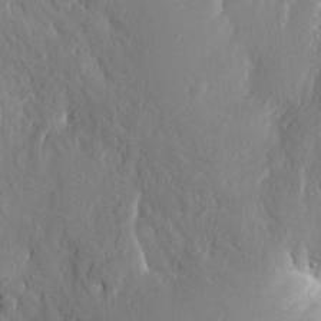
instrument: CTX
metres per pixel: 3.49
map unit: eHh
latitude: 17.2726
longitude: -70.2144
